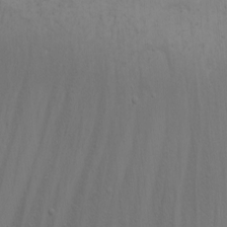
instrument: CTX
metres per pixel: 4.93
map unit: eHh
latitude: -5.4643
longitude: -83.4804
